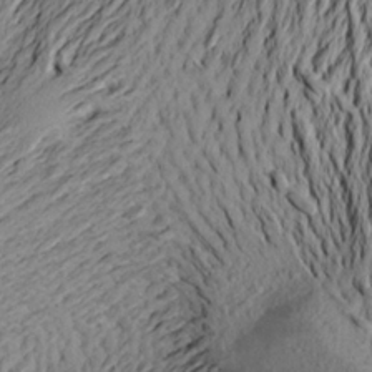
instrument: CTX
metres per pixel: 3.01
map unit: Aa
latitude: 21.3104
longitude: -148.9703
